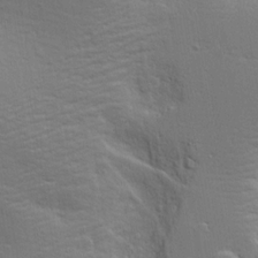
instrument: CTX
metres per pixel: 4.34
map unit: Aa
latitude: 18.1200
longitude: -125.4804
